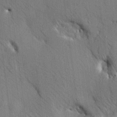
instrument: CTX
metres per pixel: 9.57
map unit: HNhu
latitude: 13.4427
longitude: 9.9178
